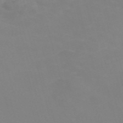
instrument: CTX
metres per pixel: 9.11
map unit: Nve
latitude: -59.3887
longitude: 60.3684
